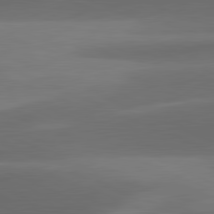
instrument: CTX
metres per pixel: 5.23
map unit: lApd
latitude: 81.6694
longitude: 132.9542
